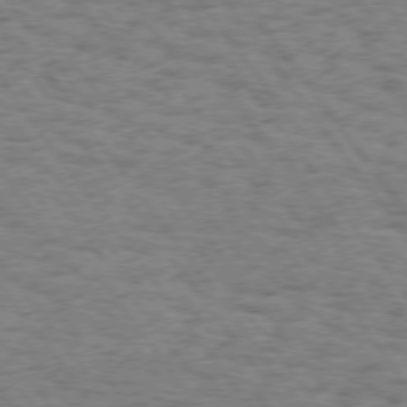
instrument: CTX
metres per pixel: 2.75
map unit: Hpe
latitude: 74.3845
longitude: -134.9702
